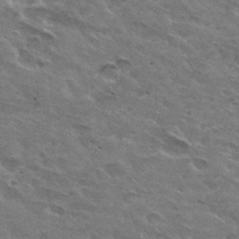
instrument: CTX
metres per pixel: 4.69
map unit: Hto
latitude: 32.0255
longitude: -45.0269
